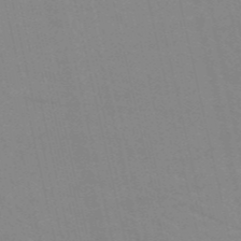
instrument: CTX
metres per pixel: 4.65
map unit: HNb
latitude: -52.9541
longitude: -45.0836
